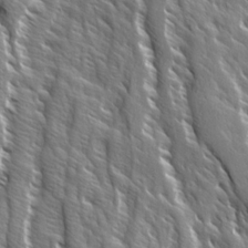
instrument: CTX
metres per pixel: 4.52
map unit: Ave
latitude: 14.6113
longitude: -132.9703
